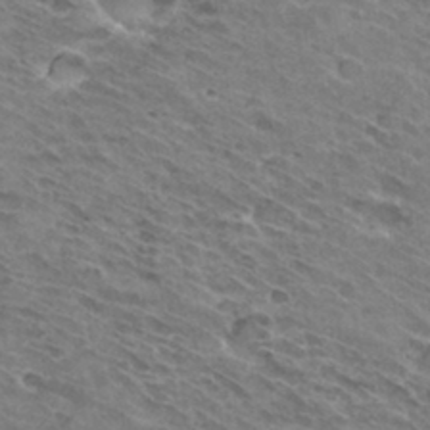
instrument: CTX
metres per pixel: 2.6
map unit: Hto
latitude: 31.9151
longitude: -44.5734
